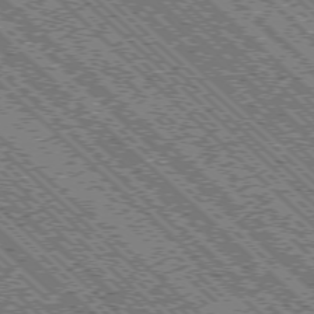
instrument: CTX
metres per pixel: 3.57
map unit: Ap
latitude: -76.1795
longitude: -96.4790
